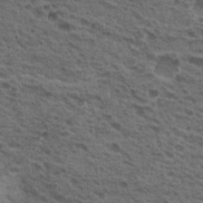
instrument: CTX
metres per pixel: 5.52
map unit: Nhu
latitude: 19.4993
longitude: -31.8584
